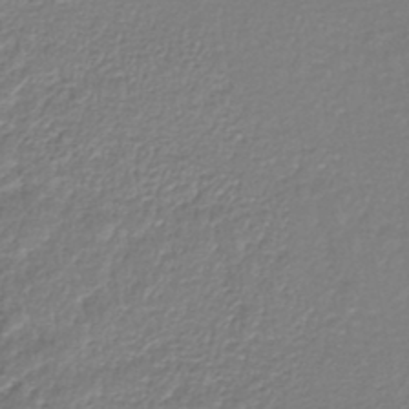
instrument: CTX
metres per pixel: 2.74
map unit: HNhu
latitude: -46.6140
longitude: 103.3888
